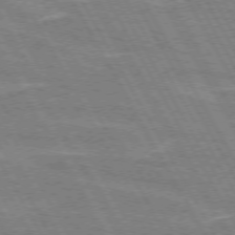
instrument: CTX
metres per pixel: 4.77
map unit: lApd
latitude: 72.3279
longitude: -55.3670
